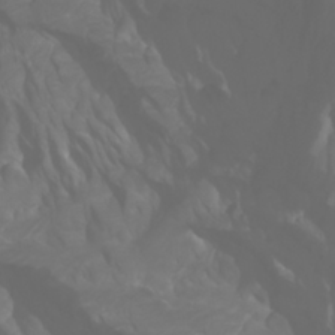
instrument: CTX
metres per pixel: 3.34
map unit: Htu
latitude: -0.9164
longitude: -75.5560
